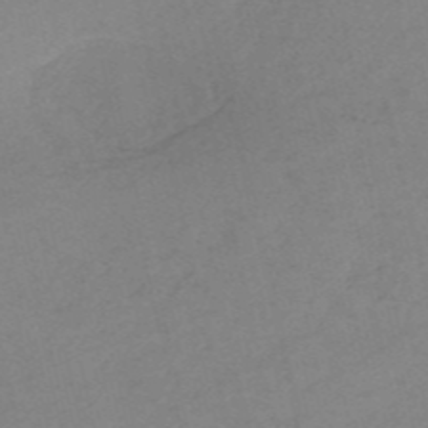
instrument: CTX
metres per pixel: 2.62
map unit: HNb
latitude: -54.2551
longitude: -41.8583
